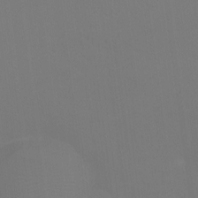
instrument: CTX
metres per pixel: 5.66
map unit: Ht
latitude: -16.5574
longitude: -41.9717
